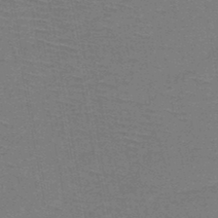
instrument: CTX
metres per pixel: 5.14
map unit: HNb
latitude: -46.7463
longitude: -39.9717
